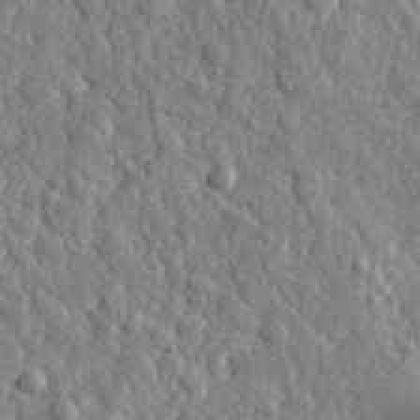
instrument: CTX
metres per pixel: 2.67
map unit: eHh
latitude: 35.6127
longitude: -80.2900
